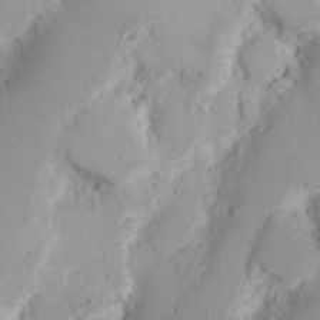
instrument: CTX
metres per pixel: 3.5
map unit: Nhu
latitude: 17.7450
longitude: -73.7261
